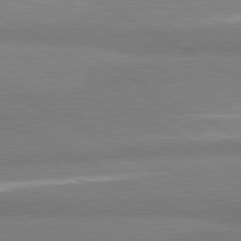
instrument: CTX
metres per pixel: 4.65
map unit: lApd
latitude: 80.8947
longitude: -178.6113
